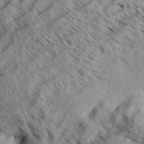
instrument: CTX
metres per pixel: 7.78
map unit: Aa
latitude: 33.1781
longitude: -137.8584
